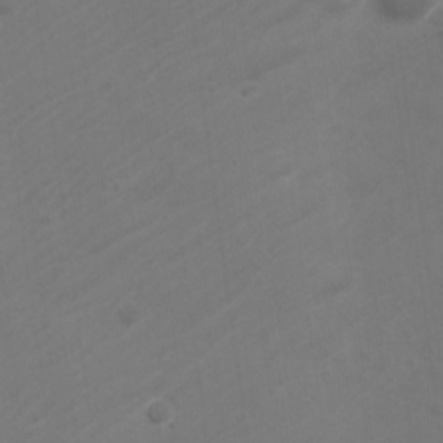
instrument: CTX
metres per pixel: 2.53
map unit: Nve
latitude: -20.3873
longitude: 106.6708
